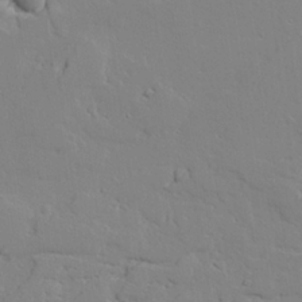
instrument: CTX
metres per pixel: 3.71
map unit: lAvf
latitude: 25.4426
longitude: -109.8394
